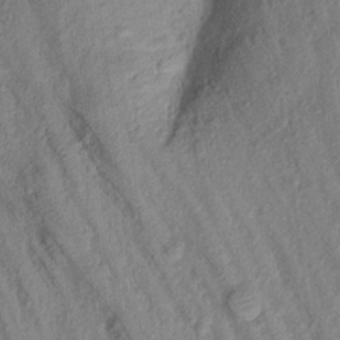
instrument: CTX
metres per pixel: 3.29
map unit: Aa
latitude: 16.6868
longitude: -146.3279
